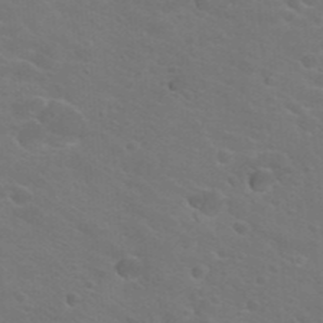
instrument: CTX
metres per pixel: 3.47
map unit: Hto
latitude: 23.1214
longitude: -36.5735
